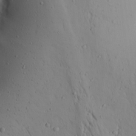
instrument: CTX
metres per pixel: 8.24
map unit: Aa
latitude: 19.1025
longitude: -147.9151
